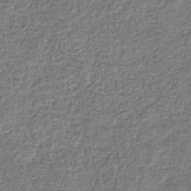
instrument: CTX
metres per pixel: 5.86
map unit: eHb
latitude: -33.0487
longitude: 74.6141
